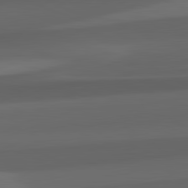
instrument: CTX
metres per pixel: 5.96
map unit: lApd
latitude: 82.4223
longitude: 143.9178
